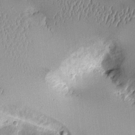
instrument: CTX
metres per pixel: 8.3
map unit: Aa
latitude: 10.3656
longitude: -128.6490
